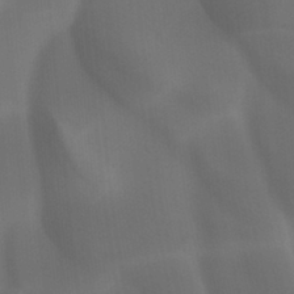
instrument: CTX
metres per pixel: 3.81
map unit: Ht
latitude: -4.5007
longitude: -62.9136
